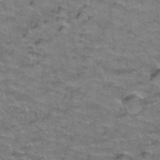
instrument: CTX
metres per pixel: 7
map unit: Hto
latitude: 38.3656
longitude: -43.7072
